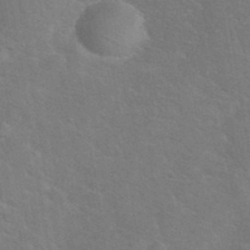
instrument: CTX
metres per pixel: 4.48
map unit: eHh
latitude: 38.3089
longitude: -65.1592
